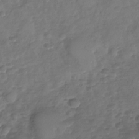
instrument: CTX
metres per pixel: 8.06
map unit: Nhu
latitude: -30.5951
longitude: -60.9513
